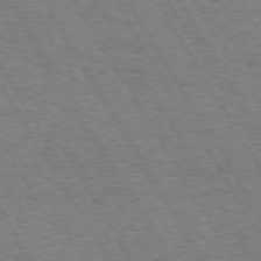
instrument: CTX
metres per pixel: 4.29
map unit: Hpe
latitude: 73.1593
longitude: -142.6680
